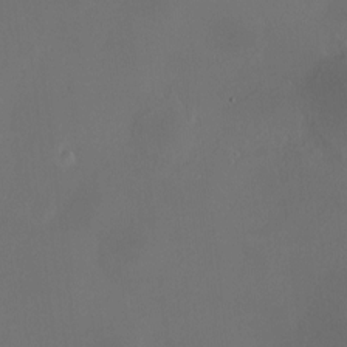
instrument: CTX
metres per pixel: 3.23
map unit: HNhu
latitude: 8.1389
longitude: 11.3888
